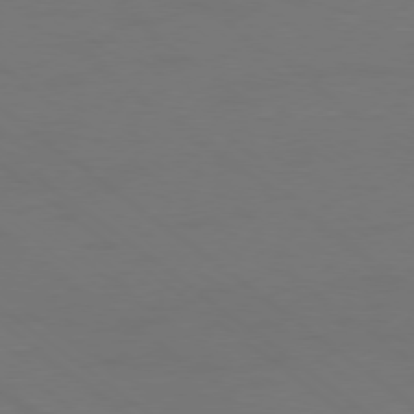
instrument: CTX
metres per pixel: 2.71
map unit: Ap
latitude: -78.9163
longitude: -62.5168
